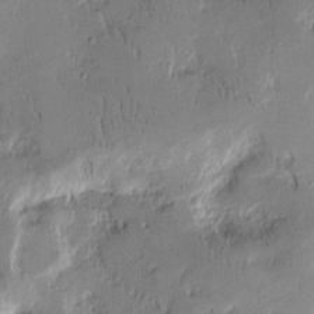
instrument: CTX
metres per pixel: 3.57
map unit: Htu
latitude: -4.6329
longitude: 176.3495
